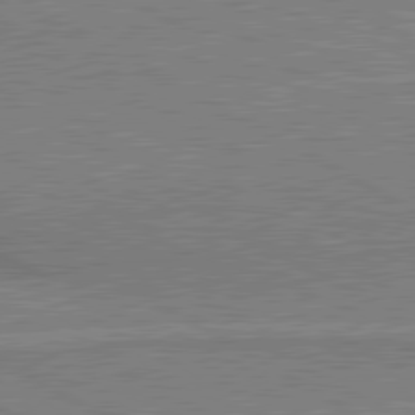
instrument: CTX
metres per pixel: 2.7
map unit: lApd
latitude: 80.7057
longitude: 142.7274
